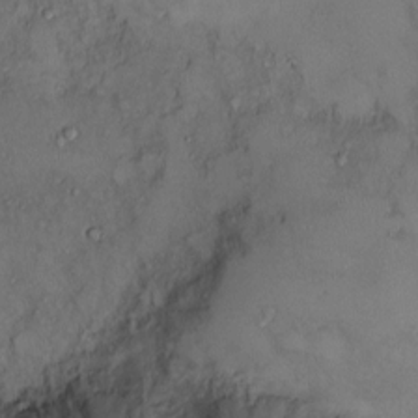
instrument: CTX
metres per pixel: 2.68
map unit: Ht
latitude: -3.1998
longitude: -13.4427
